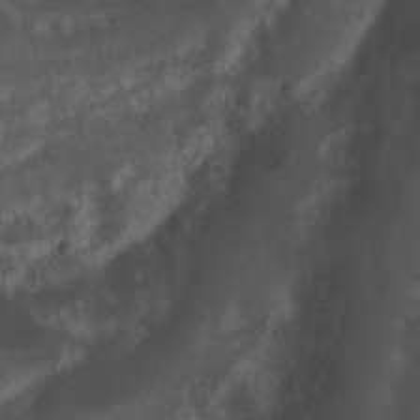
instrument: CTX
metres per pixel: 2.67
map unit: Ht
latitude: 2.4223
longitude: -19.3859
